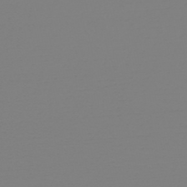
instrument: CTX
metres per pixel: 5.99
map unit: HNb
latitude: -49.1242
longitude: -50.7246
